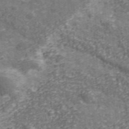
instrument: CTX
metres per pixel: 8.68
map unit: eHh
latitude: 43.2915
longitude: -90.7435
